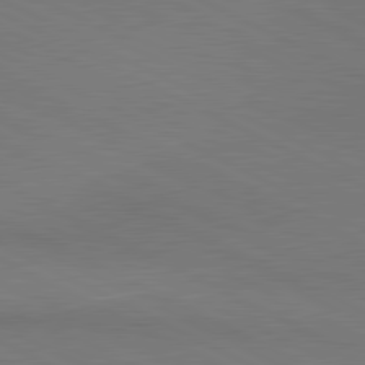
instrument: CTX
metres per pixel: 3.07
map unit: lApd
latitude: 81.0080
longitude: 149.0487
